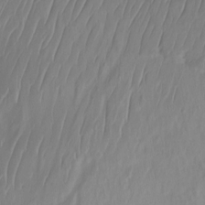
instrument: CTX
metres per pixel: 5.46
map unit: Nhu
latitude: -12.9731
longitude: -63.7072
